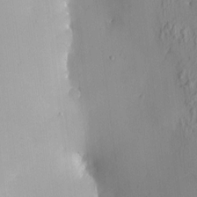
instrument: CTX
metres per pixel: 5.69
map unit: HNhu
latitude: 6.9514
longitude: 12.9353
